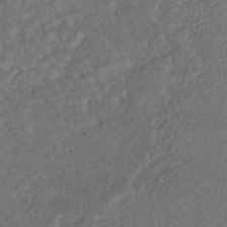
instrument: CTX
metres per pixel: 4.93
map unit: HNhu
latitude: -45.8800
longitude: 100.4817
